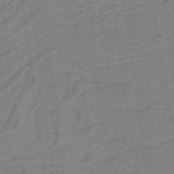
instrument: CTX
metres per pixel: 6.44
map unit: lHb
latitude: -39.2565
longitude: 54.2929
